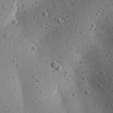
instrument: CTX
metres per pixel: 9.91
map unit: Aa
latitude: 24.0822
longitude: -144.1389
